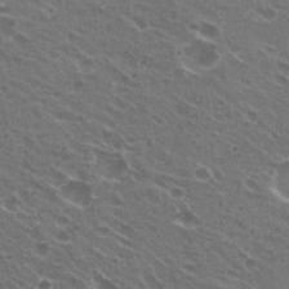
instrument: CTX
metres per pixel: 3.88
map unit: Hto
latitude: 22.4979
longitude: -31.8773
